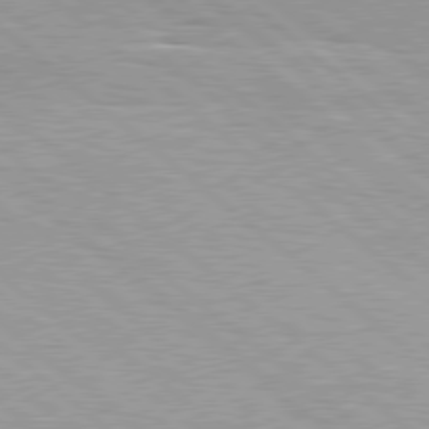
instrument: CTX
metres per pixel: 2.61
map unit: Hpe
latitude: 78.5735
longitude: -140.3845
